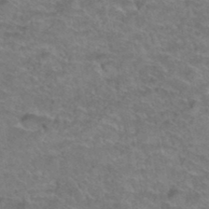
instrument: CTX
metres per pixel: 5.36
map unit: Hto
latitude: 38.8569
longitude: -42.8191
